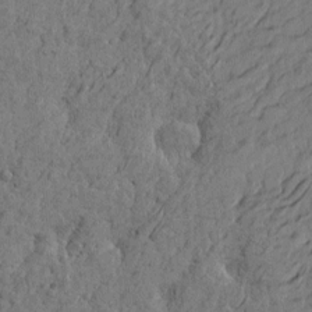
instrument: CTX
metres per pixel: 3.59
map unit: Htu
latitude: -5.5399
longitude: 179.9178
